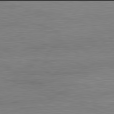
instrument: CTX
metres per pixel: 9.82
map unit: Ap
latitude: -82.0094
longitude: -79.3860
